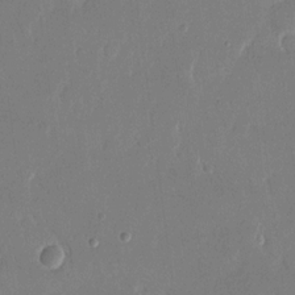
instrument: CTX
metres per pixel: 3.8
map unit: eHh
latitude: 14.5546
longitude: -70.0822
